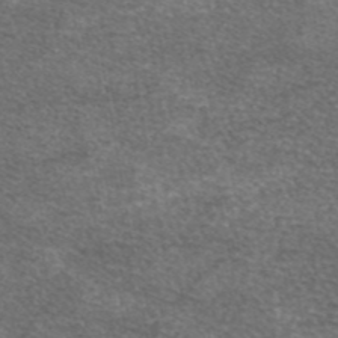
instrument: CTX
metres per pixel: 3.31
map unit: eAb
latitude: 45.5938
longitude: 104.0661
